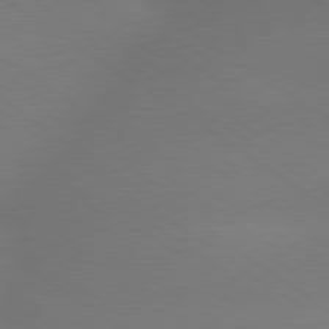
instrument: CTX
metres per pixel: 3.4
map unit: lApd
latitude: 79.5182
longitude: -151.7449
